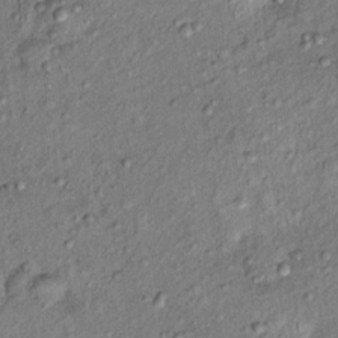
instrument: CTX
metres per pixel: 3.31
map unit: Ht
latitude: 9.9528
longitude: -37.9150
